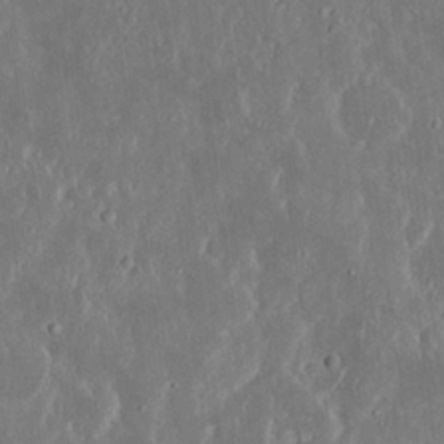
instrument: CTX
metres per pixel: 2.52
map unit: Nhu
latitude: 18.8947
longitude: -72.7058
